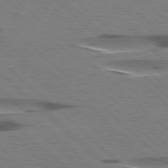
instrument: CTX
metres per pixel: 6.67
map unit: lApd
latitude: 78.4601
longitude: -48.8569
